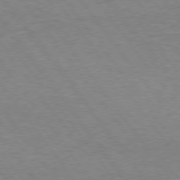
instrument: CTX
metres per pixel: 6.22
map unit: Hpe
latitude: 74.9136
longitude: -150.9513
